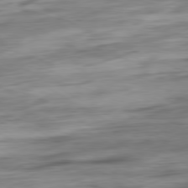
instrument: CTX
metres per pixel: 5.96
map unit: Ap
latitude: -80.7086
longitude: -68.4601
